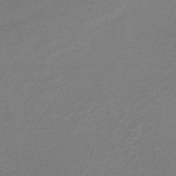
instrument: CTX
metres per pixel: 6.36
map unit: lHb
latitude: -43.4643
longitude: 52.6896
